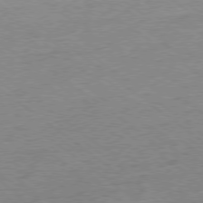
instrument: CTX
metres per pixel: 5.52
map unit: Hpe
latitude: -79.0297
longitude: -15.2915
